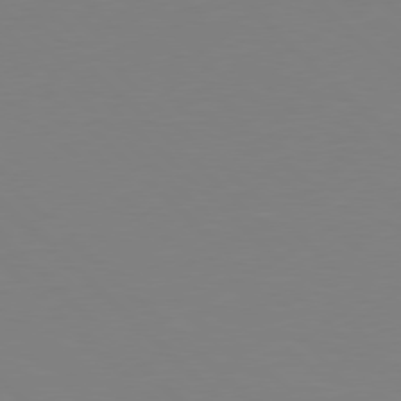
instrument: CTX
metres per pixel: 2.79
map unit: Hpe
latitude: 77.8961
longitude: -164.4979
